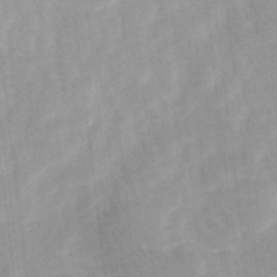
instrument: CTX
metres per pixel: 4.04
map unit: Ave
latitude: 11.1592
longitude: -106.9325
